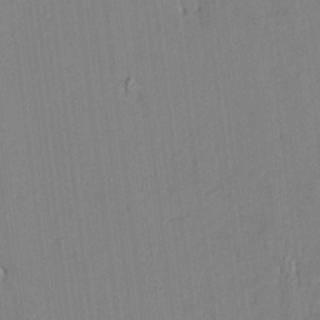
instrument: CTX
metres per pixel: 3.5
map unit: lAvf
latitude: 7.2537
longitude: 166.5574
